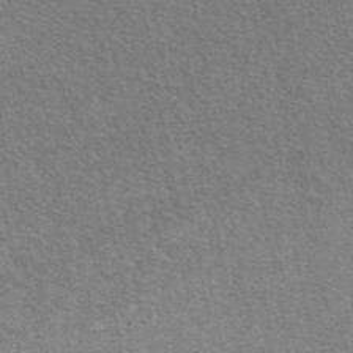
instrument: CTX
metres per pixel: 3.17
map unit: eAb
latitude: 47.5371
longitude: 114.9919
